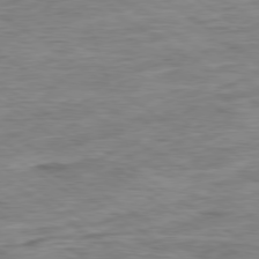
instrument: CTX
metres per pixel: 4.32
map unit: Ap
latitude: -79.6721
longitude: -49.0647
